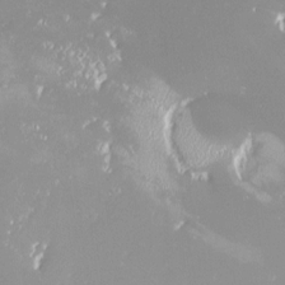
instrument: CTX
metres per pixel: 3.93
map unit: HNhu
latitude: -2.6329
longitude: 11.3510
